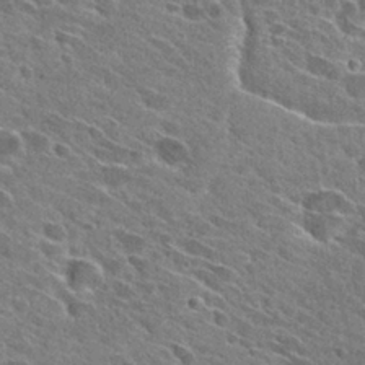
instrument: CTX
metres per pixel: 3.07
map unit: Hto
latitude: 28.7624
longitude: -43.0647
